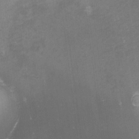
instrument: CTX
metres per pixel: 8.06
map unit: eHh
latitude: -1.8423
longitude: -79.9906
